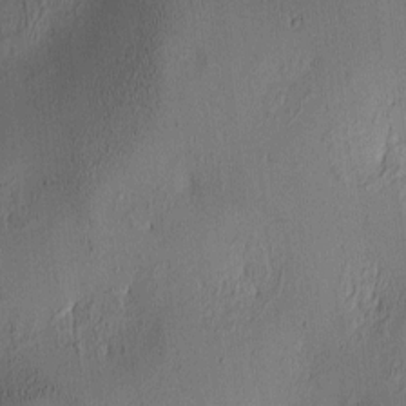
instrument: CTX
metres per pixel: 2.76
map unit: lAa
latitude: 5.9717
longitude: -113.7638
